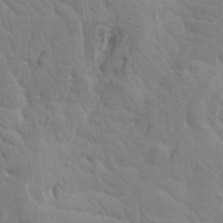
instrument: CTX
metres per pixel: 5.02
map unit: Aa
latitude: 17.9528
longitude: -143.6883
